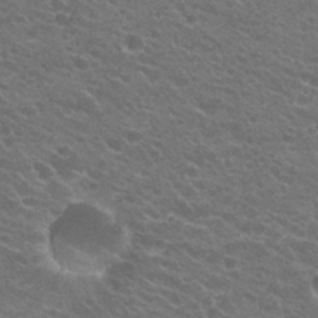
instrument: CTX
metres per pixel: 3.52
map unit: Hto
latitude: 24.0255
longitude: -35.6882
